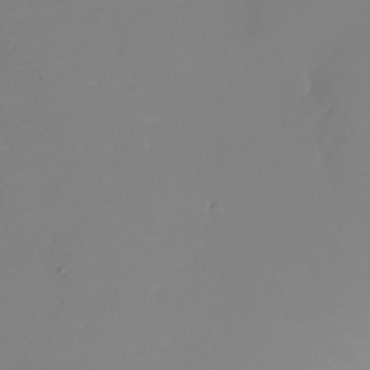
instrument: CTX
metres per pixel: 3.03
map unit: Nhu
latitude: -28.3873
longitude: -79.2915
